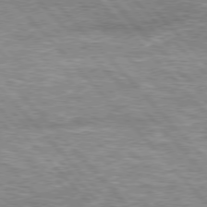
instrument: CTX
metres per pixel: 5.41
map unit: lApd
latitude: 76.3656
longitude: -75.0270
